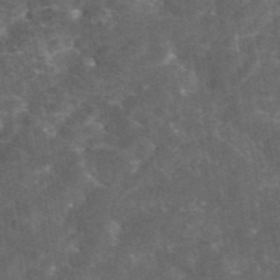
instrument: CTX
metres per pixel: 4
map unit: eAb
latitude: 45.3859
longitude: 122.9920
